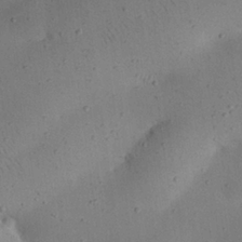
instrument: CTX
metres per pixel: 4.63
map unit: eHh
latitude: 25.1781
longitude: -70.7246
